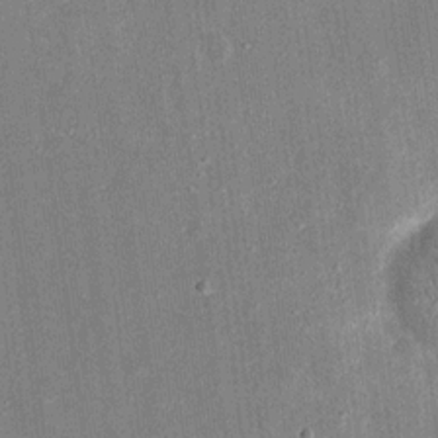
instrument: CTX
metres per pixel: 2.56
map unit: eHh
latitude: 17.7072
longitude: -70.7057
